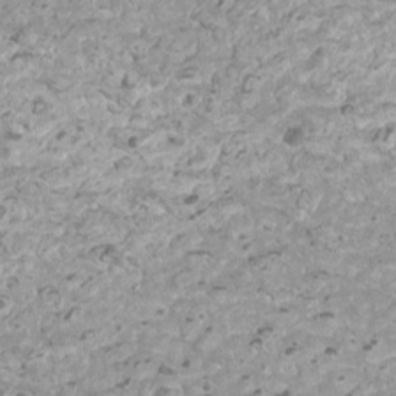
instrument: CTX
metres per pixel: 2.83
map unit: Htu
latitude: 2.2900
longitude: -20.4790
